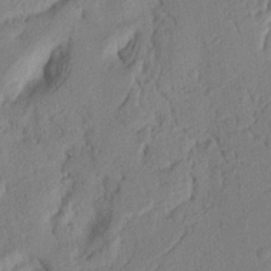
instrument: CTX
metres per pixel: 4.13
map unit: Nhu
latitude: 19.6694
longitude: -76.9136
